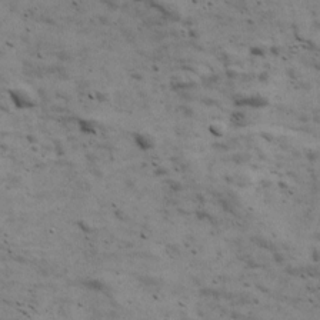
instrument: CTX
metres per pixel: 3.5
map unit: Ave
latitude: 17.1214
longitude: -134.0822
